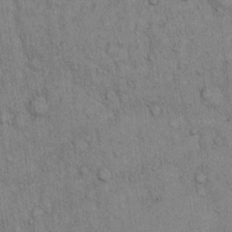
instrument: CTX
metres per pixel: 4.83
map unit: Hto
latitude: 12.6491
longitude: -57.9717
